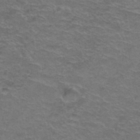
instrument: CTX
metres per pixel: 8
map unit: Hto
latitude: 38.6112
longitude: -41.9150
